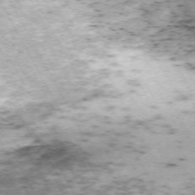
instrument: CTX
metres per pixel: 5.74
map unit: Hpe
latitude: -70.8219
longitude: 12.8219
